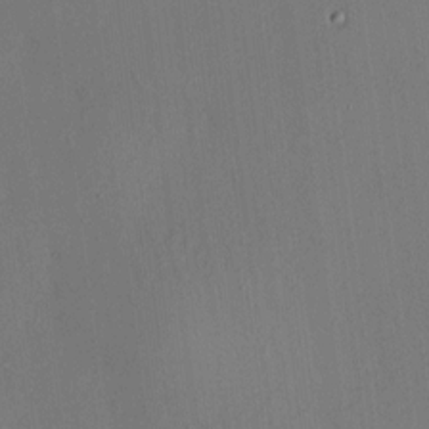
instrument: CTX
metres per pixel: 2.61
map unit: HNhu
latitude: 7.5182
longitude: 14.7086
